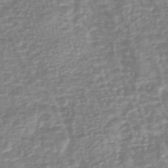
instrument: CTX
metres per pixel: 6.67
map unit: HNhu
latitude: -44.4818
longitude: 99.1053
